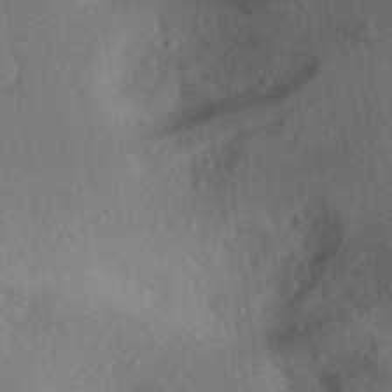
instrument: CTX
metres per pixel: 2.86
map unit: Aa
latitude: 27.8772
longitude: -145.4615
